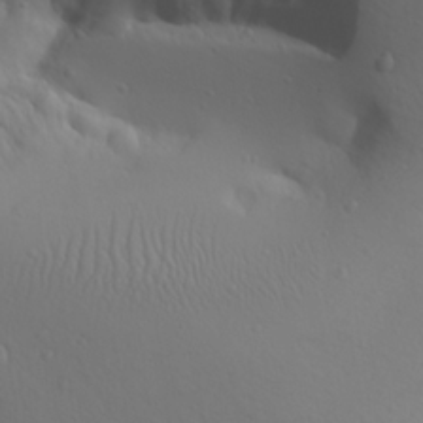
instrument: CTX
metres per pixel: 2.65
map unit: Ave
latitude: 23.4804
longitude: -135.5560
